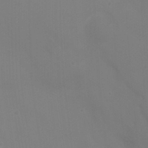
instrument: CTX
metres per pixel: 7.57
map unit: Ht
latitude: 1.2159
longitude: -20.2712
